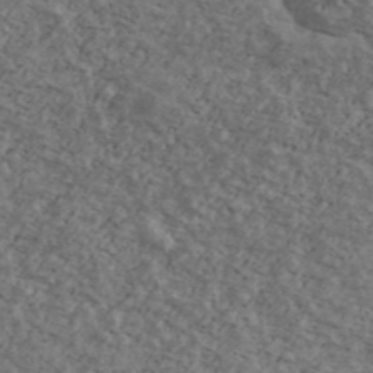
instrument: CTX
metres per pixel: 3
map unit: Ave
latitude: 40.4223
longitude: -108.1955
